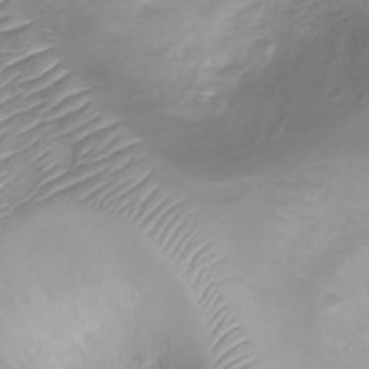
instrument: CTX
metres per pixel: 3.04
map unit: Ht
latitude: -6.6518
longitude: -19.6694
